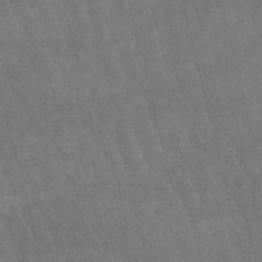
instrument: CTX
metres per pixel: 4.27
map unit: lHb
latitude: -47.3509
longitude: 76.6141
